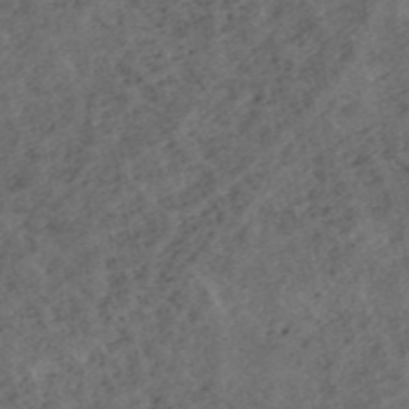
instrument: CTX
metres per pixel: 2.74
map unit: ANa
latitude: 45.3670
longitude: 20.8219
